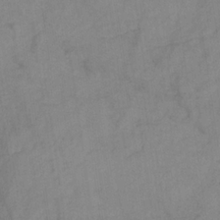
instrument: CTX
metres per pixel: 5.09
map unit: HNb
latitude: -31.2754
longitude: 62.3117
